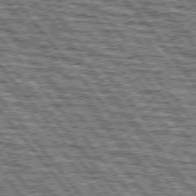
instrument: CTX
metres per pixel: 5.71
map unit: lApd
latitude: 76.1577
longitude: -75.8961
